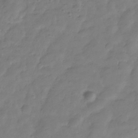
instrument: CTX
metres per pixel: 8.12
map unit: Hve
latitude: -31.5399
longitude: 91.3132
